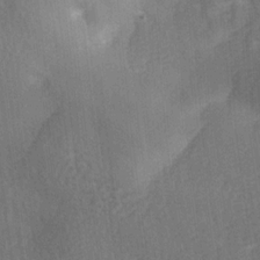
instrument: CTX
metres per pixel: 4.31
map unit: Ave
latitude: -5.9178
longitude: -120.3090
